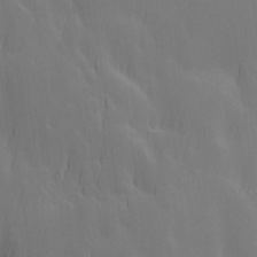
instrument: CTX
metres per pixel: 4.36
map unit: Ave
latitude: 13.2159
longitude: -104.9892
